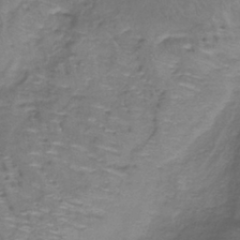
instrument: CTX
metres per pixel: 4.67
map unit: lHb
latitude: -38.5952
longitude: 60.8975
